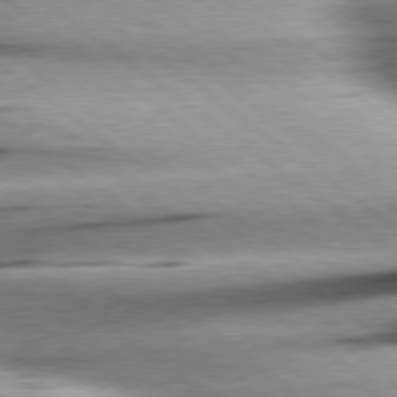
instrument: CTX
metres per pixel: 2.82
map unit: Hpe
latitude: 78.8191
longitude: -154.5357
